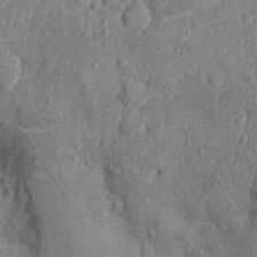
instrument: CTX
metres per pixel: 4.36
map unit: Nhu
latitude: -13.8800
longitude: -23.6883
